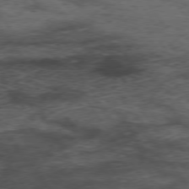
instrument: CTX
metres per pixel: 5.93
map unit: Hpe
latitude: 74.1389
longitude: -143.0270
